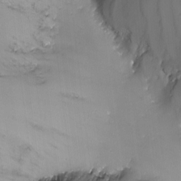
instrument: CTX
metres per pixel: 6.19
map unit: Nhu
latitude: -13.1998
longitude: -69.3104
